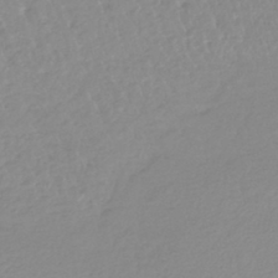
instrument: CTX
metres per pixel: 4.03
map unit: lHb
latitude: -40.6140
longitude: 68.2739
